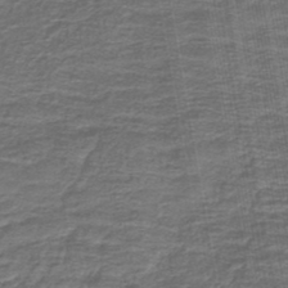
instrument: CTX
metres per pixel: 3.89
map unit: lHb
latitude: -43.9745
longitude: 55.4643
